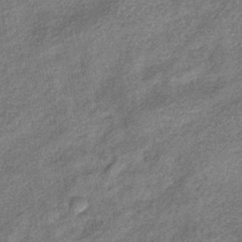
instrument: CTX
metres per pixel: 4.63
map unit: eHb
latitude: -39.2187
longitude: 80.9353
